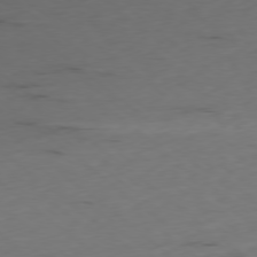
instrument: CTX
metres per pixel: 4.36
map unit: Ap
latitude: -78.9352
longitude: -63.8017
